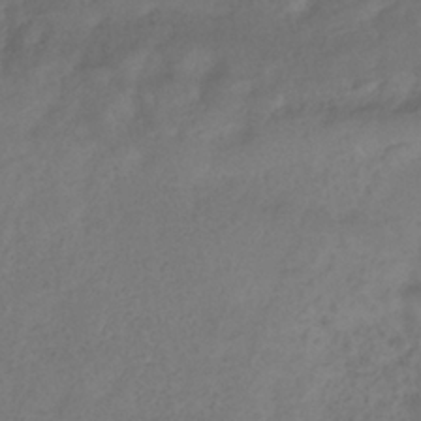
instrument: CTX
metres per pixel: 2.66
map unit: ANa
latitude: -38.5952
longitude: 96.6897
